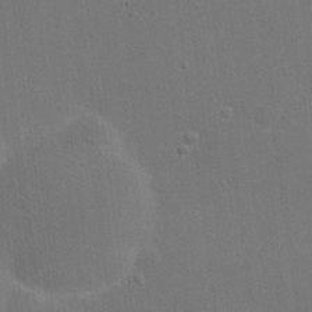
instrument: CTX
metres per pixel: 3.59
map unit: eHh
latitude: 19.7071
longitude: -66.5923
